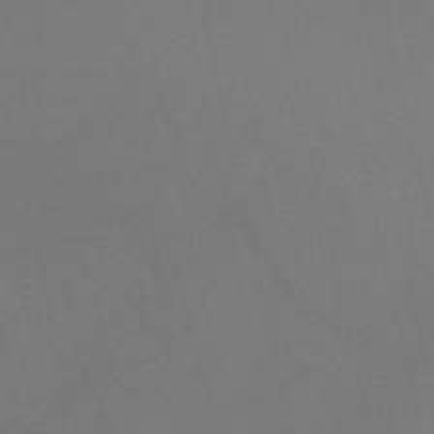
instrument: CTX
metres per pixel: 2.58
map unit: HNb
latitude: -53.5399
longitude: -50.1388
